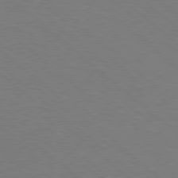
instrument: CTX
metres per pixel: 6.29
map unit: Hpe
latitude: 78.1011
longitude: -176.7246
